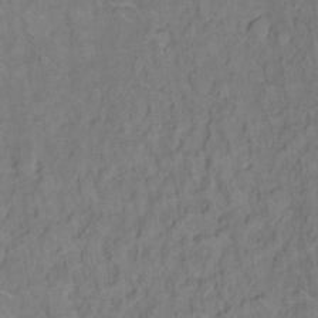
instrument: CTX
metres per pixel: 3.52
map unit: Ht
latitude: 6.2145
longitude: -36.0255
